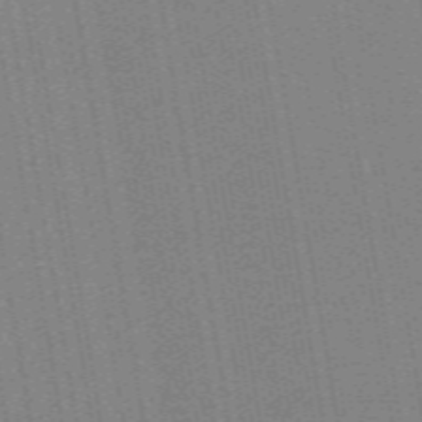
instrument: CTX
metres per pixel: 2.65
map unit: ANa
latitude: 51.5749
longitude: -70.9136
